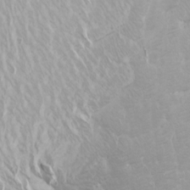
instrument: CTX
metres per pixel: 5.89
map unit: Htu
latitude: -4.3117
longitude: -72.5546
